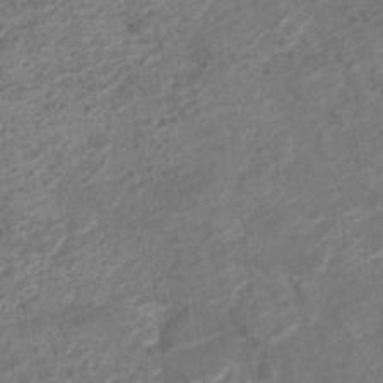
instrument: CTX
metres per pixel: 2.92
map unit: Nve
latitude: -19.0109
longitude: 107.0865
